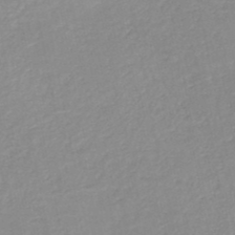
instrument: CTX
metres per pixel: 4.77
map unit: HNb
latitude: -48.7463
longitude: -44.2522
